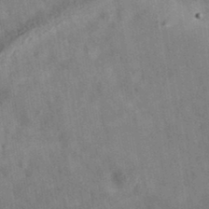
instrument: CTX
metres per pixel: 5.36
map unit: eAb
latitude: 34.8758
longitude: 108.1039
